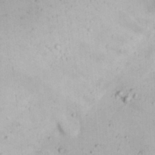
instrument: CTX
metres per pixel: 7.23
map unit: Nhu
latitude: 21.9717
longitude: -70.0822
